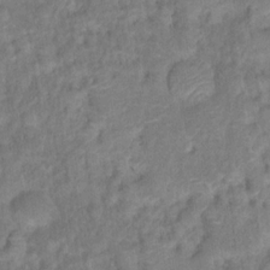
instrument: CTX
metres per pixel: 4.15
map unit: Hto
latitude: 16.6491
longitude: -40.3845
